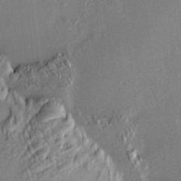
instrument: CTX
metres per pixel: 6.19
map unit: HNhu
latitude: 7.9150
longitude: 13.1053
